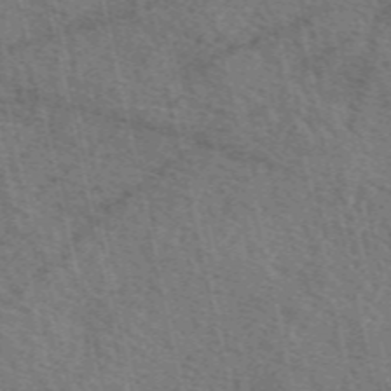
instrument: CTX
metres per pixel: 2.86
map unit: eAb
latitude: 51.0458
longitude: 113.8423
